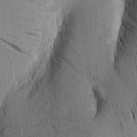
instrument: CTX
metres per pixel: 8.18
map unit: Aa
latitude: 15.8017
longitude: -147.1026
